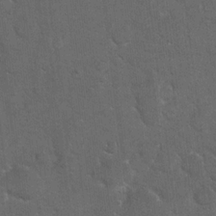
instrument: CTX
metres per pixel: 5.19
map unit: eHh
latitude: 19.5749
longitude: -63.4238
